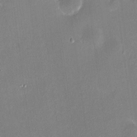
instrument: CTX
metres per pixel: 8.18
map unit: HNhu
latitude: 7.5938
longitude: 3.0297
